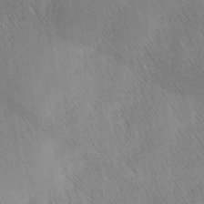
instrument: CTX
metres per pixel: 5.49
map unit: Ave
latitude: 1.0647
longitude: -114.7057
